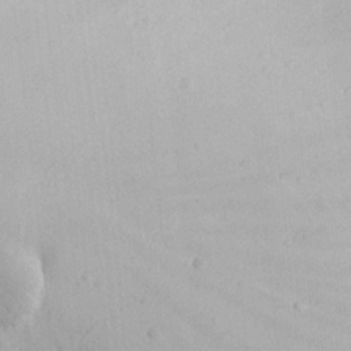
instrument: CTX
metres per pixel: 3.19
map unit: eHh
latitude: 20.7435
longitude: -72.3090
